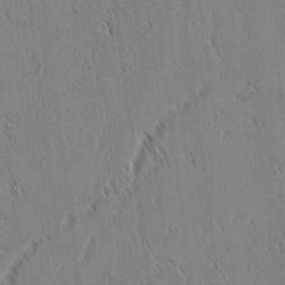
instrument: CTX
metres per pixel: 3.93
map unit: lAvf
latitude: 2.2900
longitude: -107.1403
